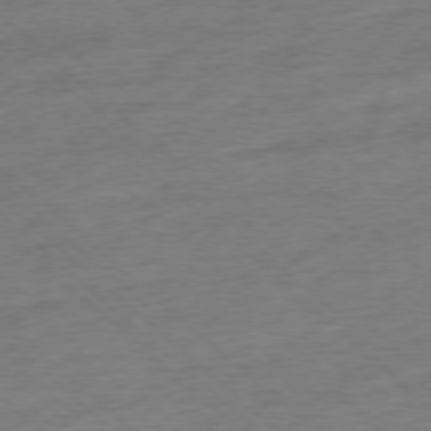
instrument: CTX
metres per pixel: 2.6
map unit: Ap
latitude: -77.5966
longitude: -97.3671
